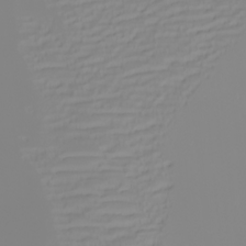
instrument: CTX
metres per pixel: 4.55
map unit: Nhu
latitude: -6.2361
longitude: -84.7624
